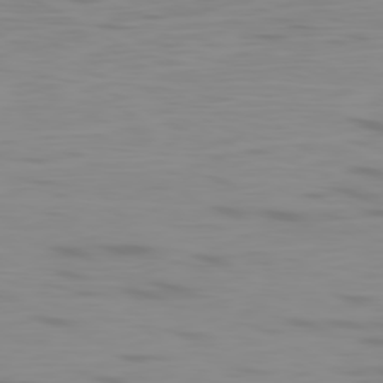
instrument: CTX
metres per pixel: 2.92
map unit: Ap
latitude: -80.1984
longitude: -70.7624
